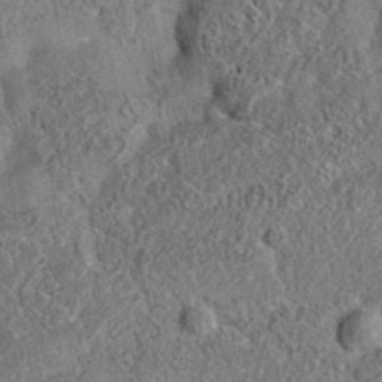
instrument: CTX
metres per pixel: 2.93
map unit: eAb
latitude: 35.7638
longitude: 110.5951
